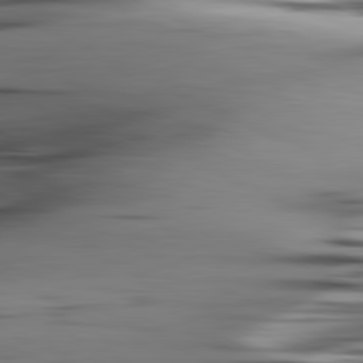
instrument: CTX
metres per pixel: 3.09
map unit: lApd
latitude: 80.9514
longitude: -123.8772
